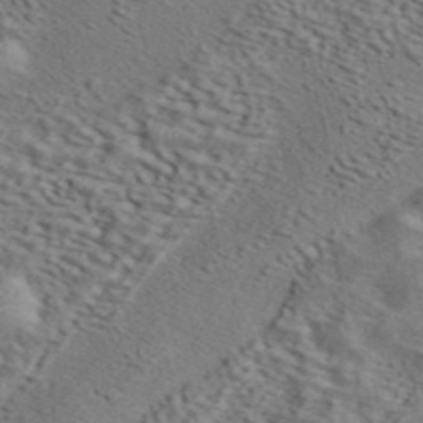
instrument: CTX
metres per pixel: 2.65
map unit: ANa
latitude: 44.8380
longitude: 37.7099
